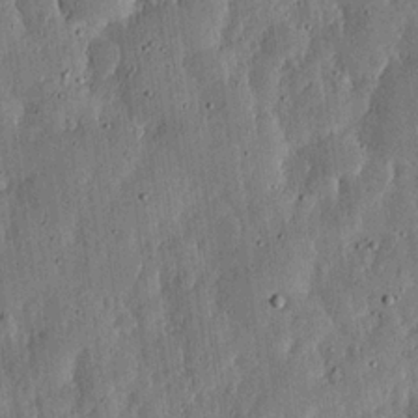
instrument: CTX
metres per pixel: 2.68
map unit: lHvf
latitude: 19.9717
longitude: -114.4789
